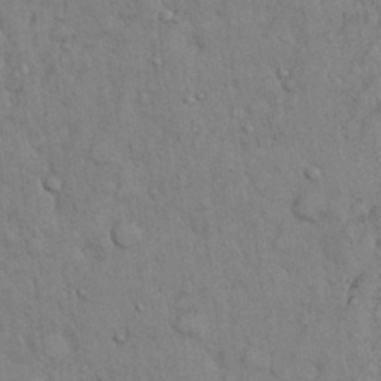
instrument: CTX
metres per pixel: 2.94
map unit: Nhu
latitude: 28.5546
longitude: -69.4238
